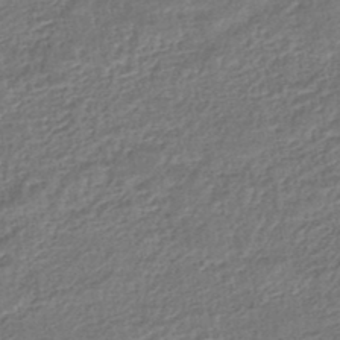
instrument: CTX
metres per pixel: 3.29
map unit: HNhu
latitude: -46.4818
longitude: 102.0094
